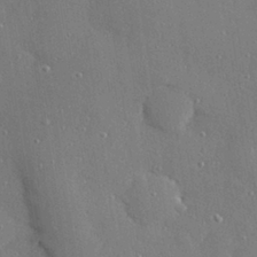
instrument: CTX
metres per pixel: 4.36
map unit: Hve
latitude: 28.2522
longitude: -90.3467
